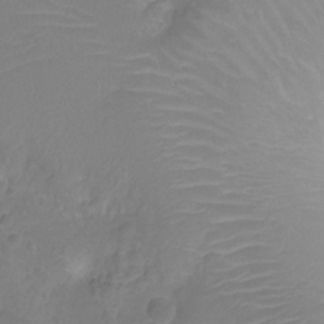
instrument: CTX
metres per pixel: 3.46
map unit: Nhu
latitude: -15.1243
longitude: -25.9717
